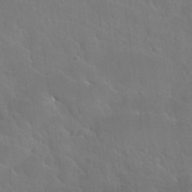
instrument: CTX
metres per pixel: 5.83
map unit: Nhu
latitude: 30.7813
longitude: -53.6883
